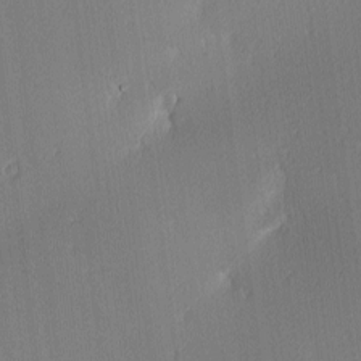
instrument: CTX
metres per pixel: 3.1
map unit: Ave
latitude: 3.2159
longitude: -113.6127
